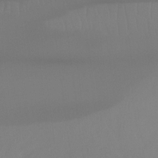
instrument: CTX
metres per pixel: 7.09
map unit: Htu
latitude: -15.1809
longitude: -46.1200
